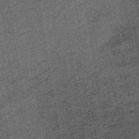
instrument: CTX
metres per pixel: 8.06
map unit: lHb
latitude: -39.3887
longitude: 64.6330
